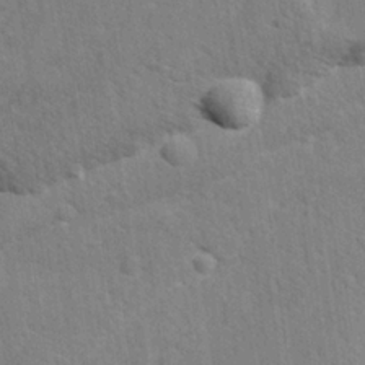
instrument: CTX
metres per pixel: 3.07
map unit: Ave
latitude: -8.3306
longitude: -120.6680
